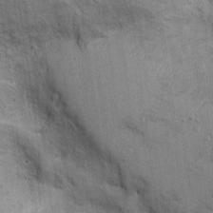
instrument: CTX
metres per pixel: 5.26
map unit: Ht
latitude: -3.0675
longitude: -13.5371
